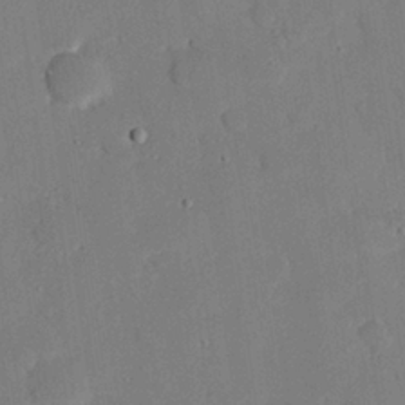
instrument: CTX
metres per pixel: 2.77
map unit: eHh
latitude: 27.0459
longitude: -81.1025
